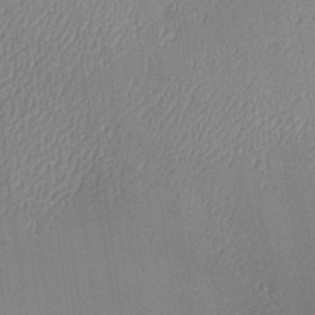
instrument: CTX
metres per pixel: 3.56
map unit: Aa
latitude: 28.1578
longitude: -136.9136
